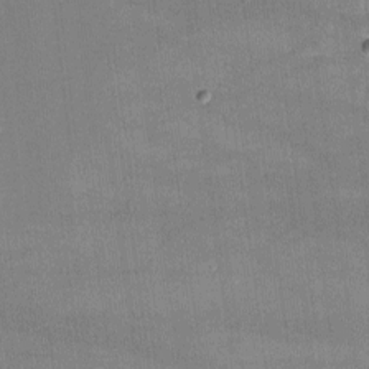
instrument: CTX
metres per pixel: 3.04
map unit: lHvf
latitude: -10.3684
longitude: -99.7638
